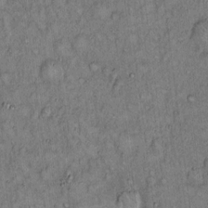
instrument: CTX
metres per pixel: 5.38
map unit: Hto
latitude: 14.3657
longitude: -57.4426
